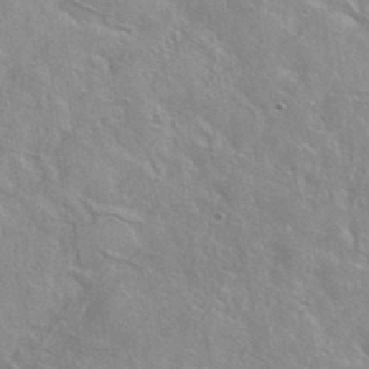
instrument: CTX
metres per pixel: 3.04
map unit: eHh
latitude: 37.8584
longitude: -61.7071
